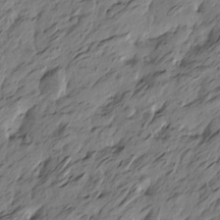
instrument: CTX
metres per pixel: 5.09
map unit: Htu
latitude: -5.8422
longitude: -178.9892
